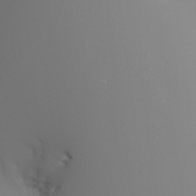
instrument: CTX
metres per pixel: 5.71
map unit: Nhu
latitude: -8.1417
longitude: -91.5560
